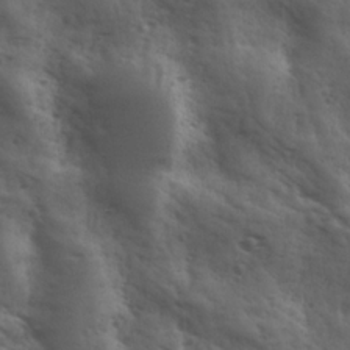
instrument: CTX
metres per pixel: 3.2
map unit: Ave
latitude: 18.4979
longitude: -131.9151
